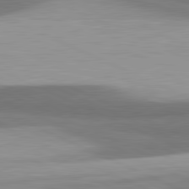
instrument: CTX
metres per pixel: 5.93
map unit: lApd
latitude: 81.6883
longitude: 175.1809
